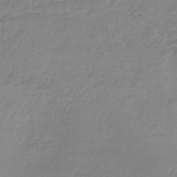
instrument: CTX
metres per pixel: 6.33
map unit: lHb
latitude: -40.0283
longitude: 70.1228
